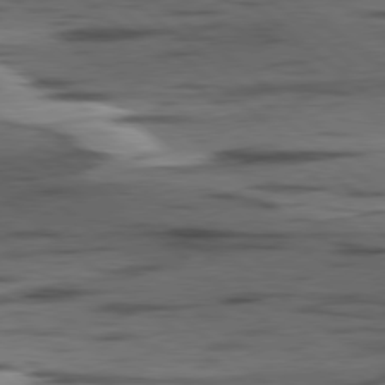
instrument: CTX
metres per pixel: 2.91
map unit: lApd
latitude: 78.7624
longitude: -49.7639
